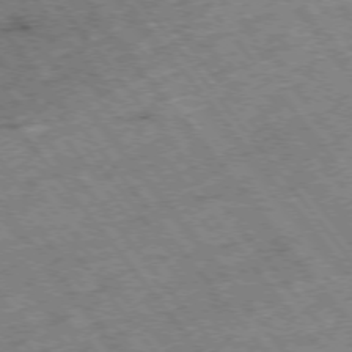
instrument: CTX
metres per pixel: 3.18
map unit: Hpe
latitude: -75.4833
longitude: -18.5923
